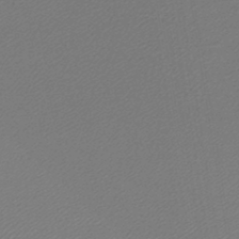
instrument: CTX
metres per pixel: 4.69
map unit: lHb
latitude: -45.5399
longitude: 57.0486
